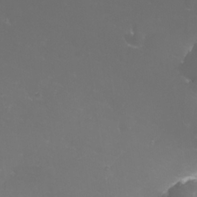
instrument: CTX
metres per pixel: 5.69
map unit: eHh
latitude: 25.7071
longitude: -63.9150
